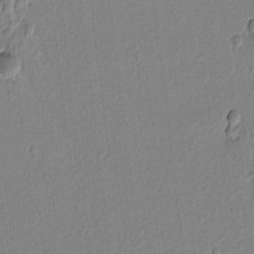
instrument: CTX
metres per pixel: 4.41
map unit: lAvf
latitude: 6.9325
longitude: 166.1984
